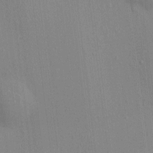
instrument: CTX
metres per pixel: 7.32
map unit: HNhu
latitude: 4.4412
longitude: 6.6518
